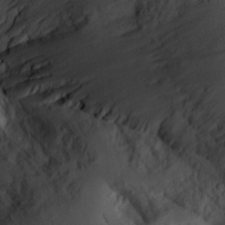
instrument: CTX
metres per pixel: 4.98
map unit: Ave
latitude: 23.3104
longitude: -132.6679
